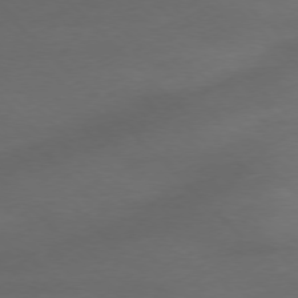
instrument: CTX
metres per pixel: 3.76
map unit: Ap
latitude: -77.4265
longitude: -71.1592
